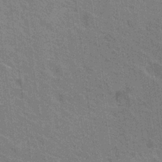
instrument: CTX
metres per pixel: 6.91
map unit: Nhu
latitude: 19.5371
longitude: -30.8380
